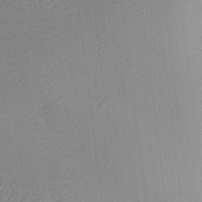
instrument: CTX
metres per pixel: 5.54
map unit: lAa
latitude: 3.8205
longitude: -115.7071
